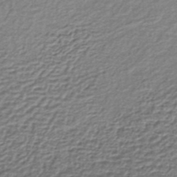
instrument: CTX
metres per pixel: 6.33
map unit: lHb
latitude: -35.1431
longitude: 60.7463
